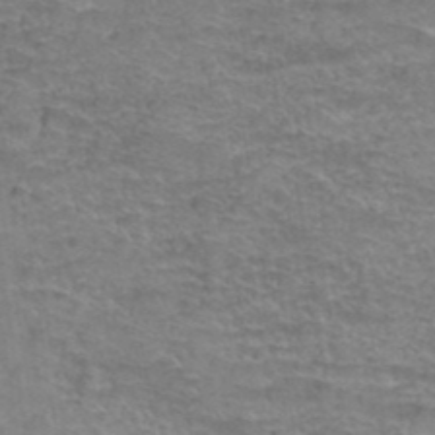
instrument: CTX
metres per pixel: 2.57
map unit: Hto
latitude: 39.2537
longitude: -43.1403
